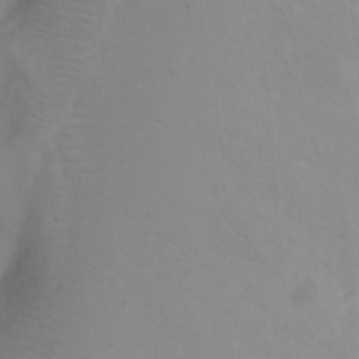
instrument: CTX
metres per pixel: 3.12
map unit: Nhu
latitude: -7.4832
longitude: -69.1025
